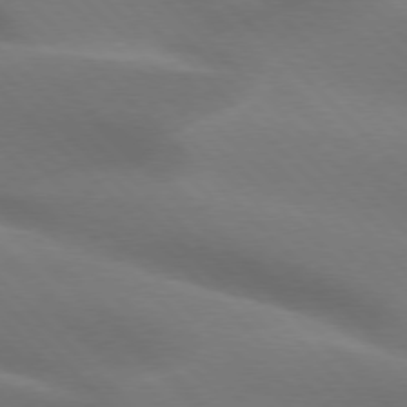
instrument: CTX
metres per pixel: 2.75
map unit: lApd
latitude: 75.8772
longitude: -62.0444
